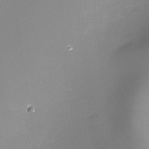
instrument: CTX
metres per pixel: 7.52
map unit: Nhe
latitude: -33.6533
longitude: -87.9717
